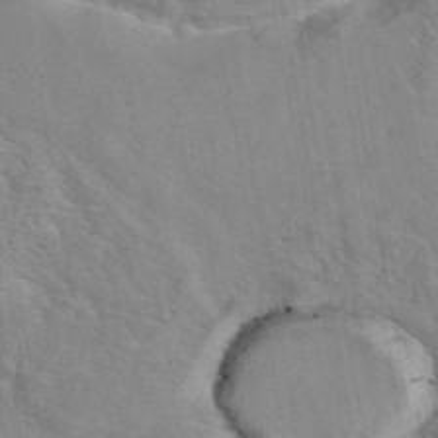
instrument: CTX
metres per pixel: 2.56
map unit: eAb
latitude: 41.8583
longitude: 107.0487
